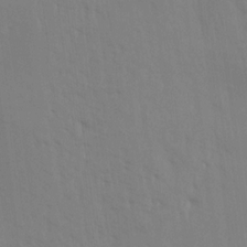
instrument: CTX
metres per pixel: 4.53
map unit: Aa
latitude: 16.5357
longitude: -147.7450
